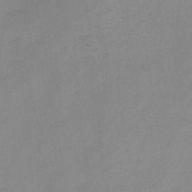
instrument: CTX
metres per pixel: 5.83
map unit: HNb
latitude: -46.1983
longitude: -38.7813
